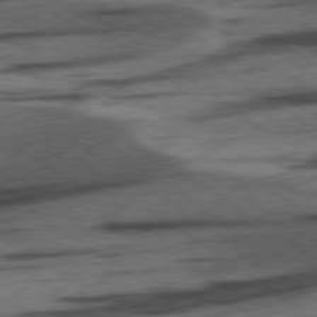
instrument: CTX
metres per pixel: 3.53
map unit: lApd
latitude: 78.3845
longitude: -53.7072
